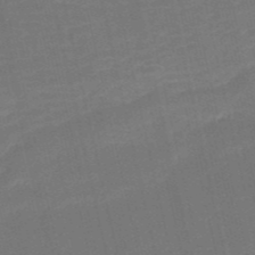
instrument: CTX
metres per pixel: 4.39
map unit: HNb
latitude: -51.7478
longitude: -48.8758
